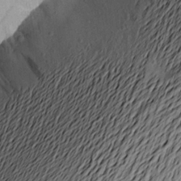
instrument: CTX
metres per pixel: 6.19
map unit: Aa
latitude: 23.0269
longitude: -149.6127
